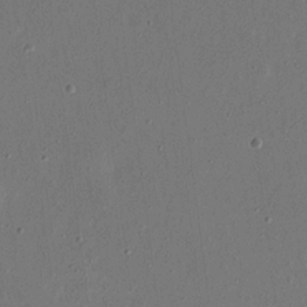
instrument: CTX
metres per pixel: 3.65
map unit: eHh
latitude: 16.1578
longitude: -70.2711
